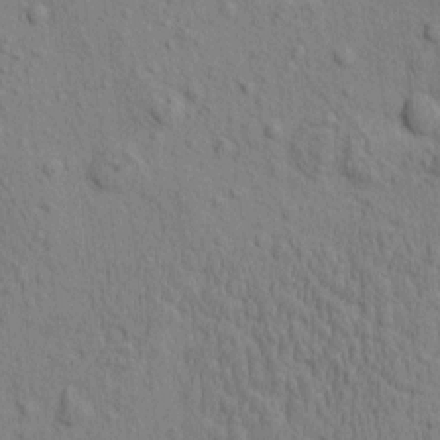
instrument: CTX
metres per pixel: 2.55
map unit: eHh
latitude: -0.9542
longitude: 18.3684
